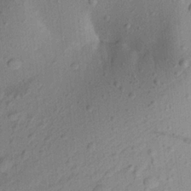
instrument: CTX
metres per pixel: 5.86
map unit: Aa
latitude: 21.5749
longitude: -147.6316
